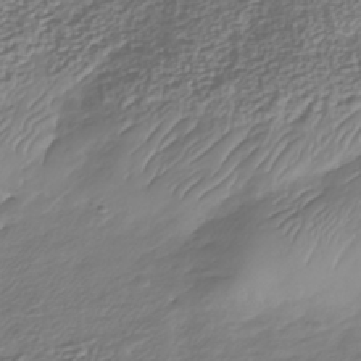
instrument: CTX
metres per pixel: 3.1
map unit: Nhu
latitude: -38.6141
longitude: -81.9150
